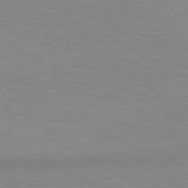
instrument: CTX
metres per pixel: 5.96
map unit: lApd
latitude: 80.5546
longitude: 124.9542
